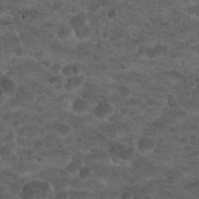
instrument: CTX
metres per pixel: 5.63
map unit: Hto
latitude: 18.5923
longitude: -36.8002
